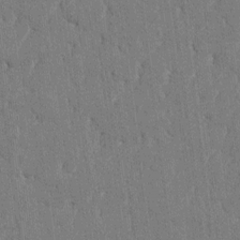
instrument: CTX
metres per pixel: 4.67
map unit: HNhu
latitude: 8.1578
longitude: -5.7261
